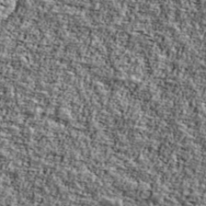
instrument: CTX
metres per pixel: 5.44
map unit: Ave
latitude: 42.3278
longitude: -111.0081
